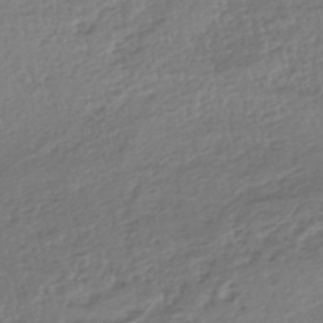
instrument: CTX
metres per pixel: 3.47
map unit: HNhu
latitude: -43.5399
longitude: 105.0108
